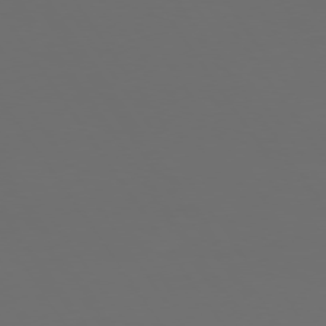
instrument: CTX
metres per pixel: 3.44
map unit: Hpe
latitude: 74.0255
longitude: -124.2522
